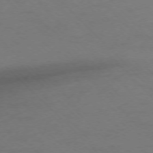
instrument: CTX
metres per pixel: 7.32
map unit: Ap
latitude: -75.6155
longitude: -78.8002
